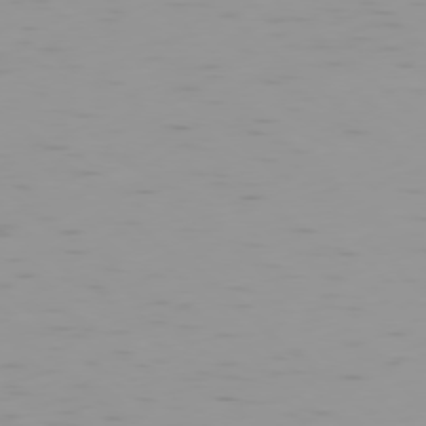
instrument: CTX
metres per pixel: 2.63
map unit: Ap
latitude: -78.4062
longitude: -64.3278
